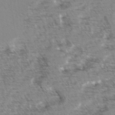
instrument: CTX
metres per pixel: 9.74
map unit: lAvf
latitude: -2.1983
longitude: -113.0080
